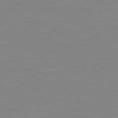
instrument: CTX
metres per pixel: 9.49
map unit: Hpe
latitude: 78.7624
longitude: -124.8191
